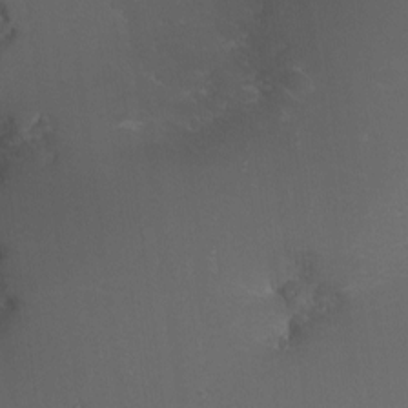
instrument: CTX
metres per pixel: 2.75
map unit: eHh
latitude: -1.8423
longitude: -79.0459
